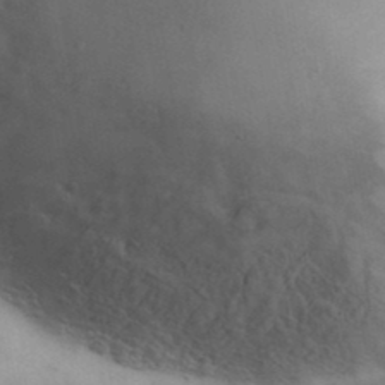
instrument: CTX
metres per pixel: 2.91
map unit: Ave
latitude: 39.5182
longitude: -106.7057
